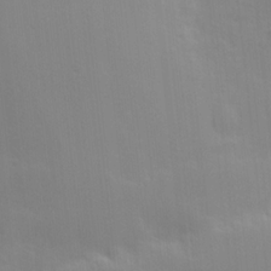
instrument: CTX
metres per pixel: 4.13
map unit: Hve
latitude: 18.2900
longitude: 150.7841
